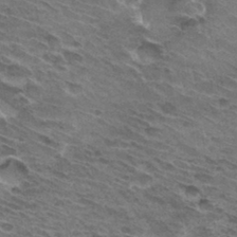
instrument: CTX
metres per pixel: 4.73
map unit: Hto
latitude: 32.4034
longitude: -44.4034
